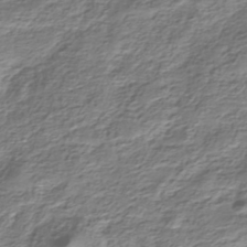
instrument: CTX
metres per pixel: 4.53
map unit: HNhu
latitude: -40.6707
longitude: 109.3321
